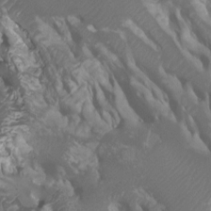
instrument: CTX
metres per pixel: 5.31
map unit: Ht
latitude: -0.9731
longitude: -18.5923
